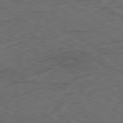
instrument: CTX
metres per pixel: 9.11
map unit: Ap
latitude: -80.5007
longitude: -71.7827
